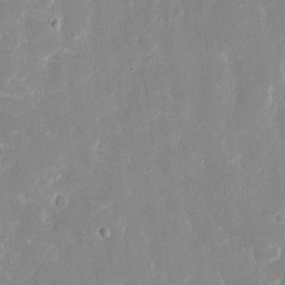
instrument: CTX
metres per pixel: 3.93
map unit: eHh
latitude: 6.9703
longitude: -69.2726
